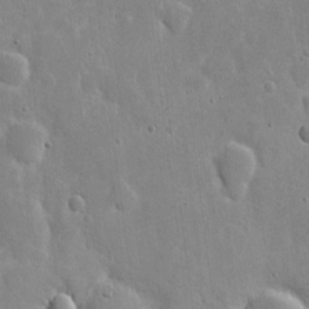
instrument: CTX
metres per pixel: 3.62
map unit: eHh
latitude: 6.2145
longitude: -69.8583
